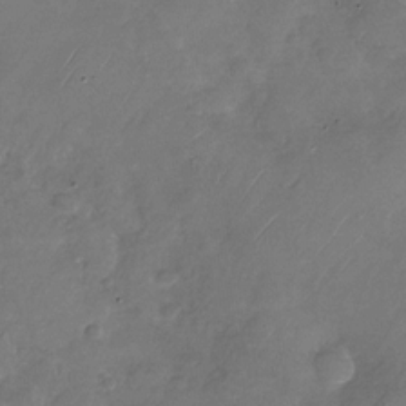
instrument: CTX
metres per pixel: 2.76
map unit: Nhu
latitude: -28.1417
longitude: -70.8002
